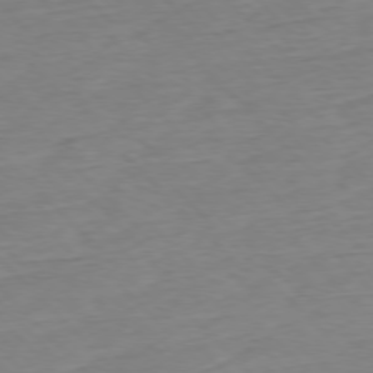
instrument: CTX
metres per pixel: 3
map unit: Ap
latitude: -77.4454
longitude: -82.8380
